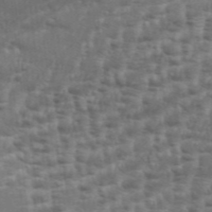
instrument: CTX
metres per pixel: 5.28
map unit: Aa
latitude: 33.5938
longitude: -136.1767
